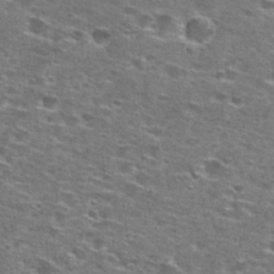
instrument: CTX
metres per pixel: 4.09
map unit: Hto
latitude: 27.7828
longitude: -47.6505
